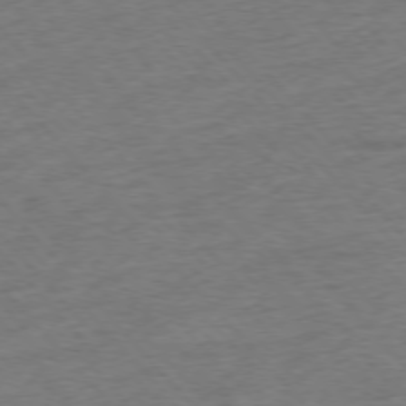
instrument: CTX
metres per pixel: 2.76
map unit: Hpe
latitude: -76.6518
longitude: -11.6883
